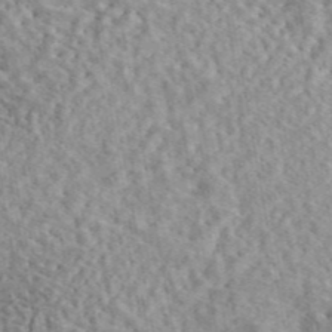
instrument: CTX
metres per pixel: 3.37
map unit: eAb
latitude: 44.4223
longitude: 116.7841
